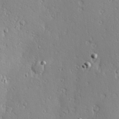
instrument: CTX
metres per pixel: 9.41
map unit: Hve
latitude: 23.3293
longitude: -97.5182
